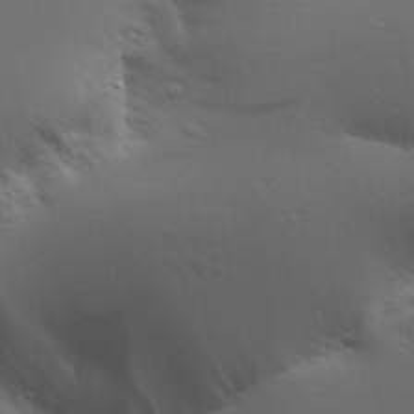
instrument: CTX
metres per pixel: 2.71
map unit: Aa
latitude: 29.7072
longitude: -134.4034
